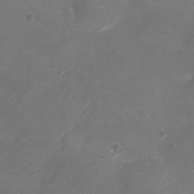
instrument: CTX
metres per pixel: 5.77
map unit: Ht
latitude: -2.4062
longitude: -20.0633
